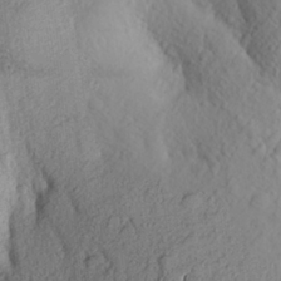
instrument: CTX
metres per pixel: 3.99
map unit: Aa
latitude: 24.8380
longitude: -150.0633
